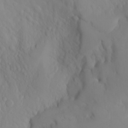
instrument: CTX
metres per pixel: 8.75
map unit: Nhu
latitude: -6.8786
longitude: -88.4223
